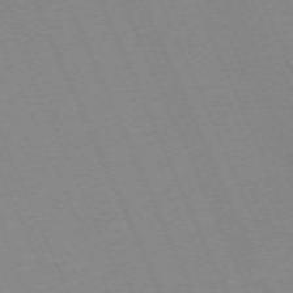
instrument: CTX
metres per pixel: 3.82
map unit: Hpe
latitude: -70.4440
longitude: 12.0472
